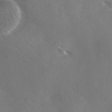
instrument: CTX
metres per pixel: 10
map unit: Ave
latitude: -0.1417
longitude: -112.2711
